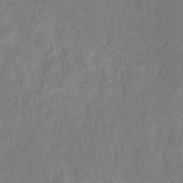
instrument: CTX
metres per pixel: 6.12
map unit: HNhu
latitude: -28.0094
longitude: 73.6911
